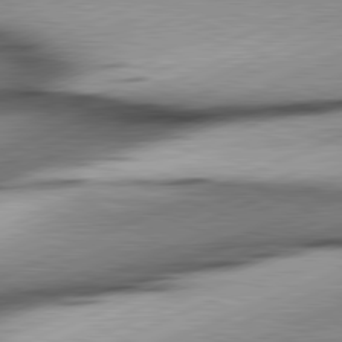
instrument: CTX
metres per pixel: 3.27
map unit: lApd
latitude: 81.5749
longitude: -166.5356
